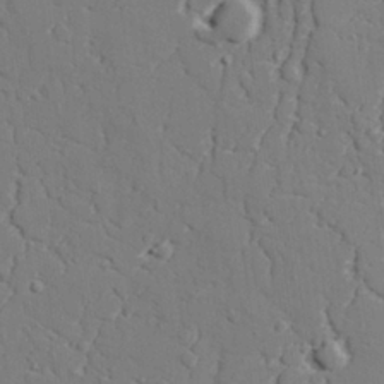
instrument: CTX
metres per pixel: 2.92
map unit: lAvf
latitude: 27.5749
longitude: -109.1025
